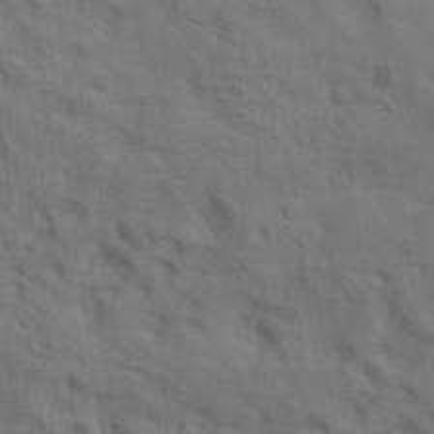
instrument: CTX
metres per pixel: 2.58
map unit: lAa
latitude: 19.3670
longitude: -138.9703
